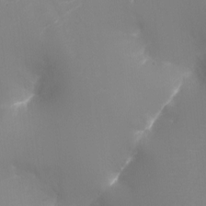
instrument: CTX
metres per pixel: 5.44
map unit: Ht
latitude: -16.4818
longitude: -42.2901
